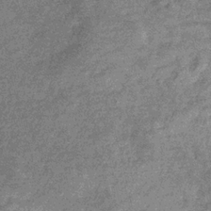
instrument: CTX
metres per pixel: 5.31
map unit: eHb
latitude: -31.7477
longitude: 71.2754
